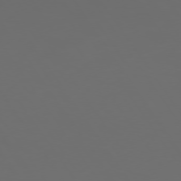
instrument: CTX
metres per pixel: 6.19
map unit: Hpe
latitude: 74.0822
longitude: -124.2900
